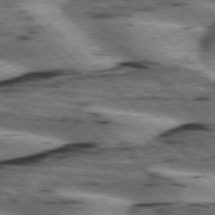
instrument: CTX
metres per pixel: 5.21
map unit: lApd
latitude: 75.8205
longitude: -79.3860
